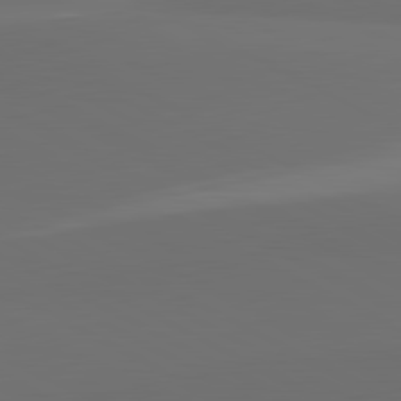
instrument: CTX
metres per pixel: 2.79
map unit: lApd
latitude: 81.7072
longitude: 152.2550
